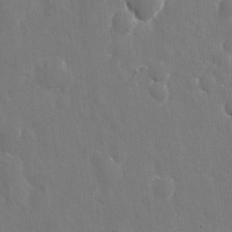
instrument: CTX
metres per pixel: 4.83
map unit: eHh
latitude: 10.4034
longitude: -70.5546
